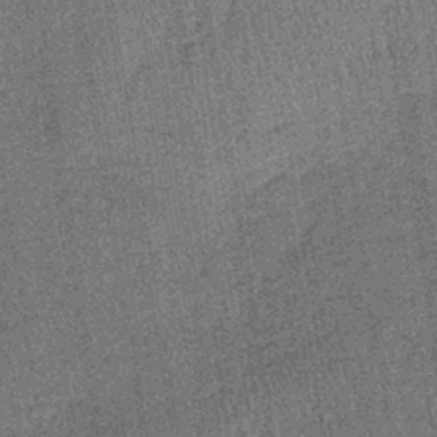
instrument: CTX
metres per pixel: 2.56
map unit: lHb
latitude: -38.9541
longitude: 64.3118
